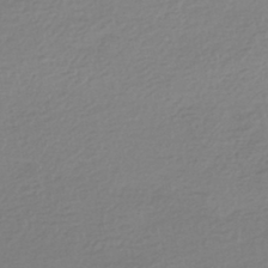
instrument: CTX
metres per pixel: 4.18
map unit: HNhu
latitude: -44.0094
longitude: 96.2173
